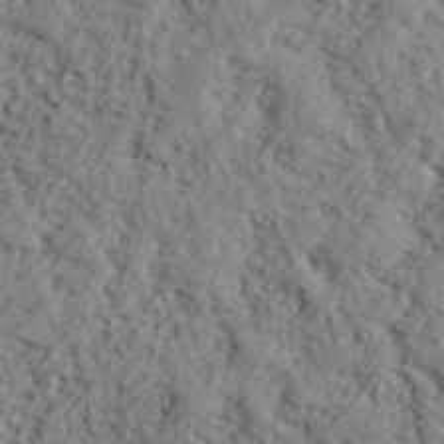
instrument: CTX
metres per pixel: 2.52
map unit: lHvf
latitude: 39.7450
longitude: -87.4426
